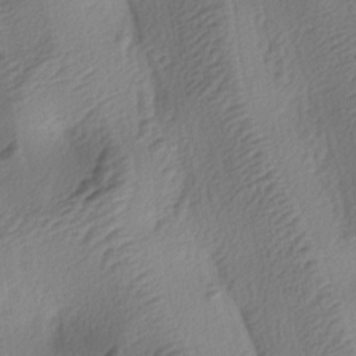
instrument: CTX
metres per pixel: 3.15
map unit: lAa
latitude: -4.2361
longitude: -123.7072
